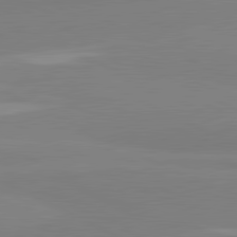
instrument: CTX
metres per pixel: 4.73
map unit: lApd
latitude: 81.6883
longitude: 179.9556
